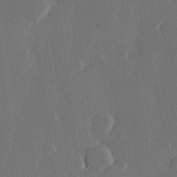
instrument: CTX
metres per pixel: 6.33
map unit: lHvf
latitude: 22.2333
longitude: 146.7463
